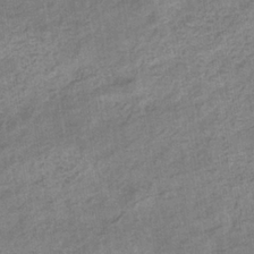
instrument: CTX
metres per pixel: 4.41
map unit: eHb
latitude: -35.3888
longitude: 78.1416
